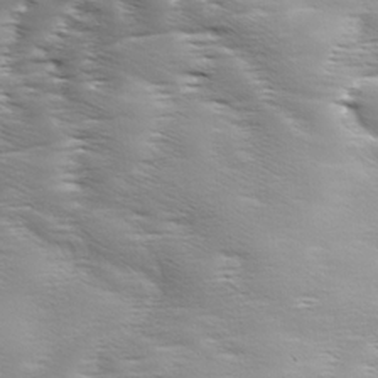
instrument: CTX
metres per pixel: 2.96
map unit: Ave
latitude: 11.2726
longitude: -106.3278
